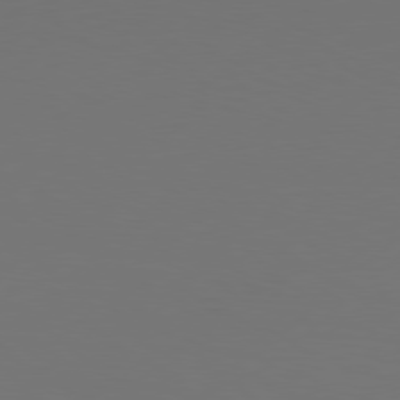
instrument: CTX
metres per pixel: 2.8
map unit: Hpe
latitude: 77.6882
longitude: -126.2901
